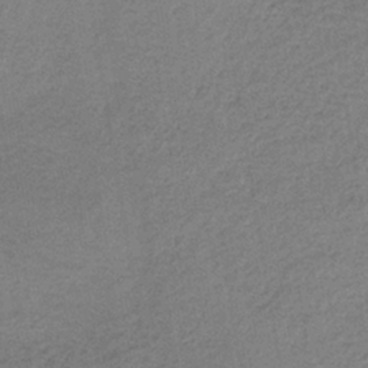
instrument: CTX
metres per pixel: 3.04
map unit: HNb
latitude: -33.7100
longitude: 62.4062
